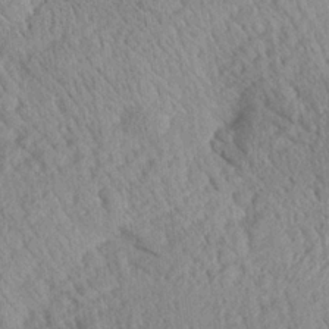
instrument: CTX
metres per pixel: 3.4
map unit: Aa
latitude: 24.5923
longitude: -134.3467
